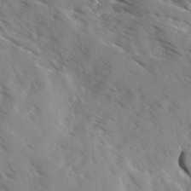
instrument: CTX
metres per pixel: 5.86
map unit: Ave
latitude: 0.7435
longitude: -110.8569
